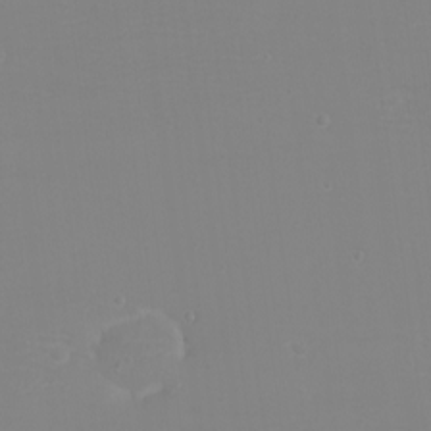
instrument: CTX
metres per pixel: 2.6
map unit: eHh
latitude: -6.0661
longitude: -82.7435
